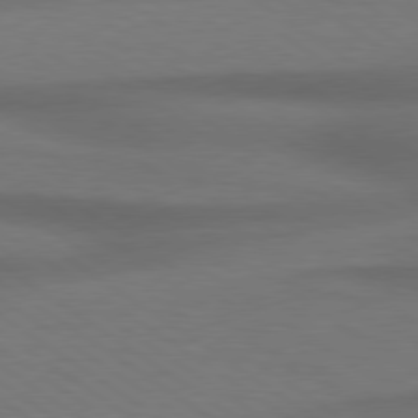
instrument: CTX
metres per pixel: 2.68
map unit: Hpe
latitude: 79.1214
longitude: -123.1025
